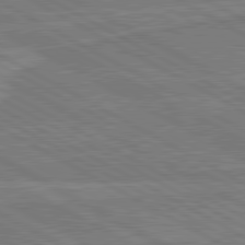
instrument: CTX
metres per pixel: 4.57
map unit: lApd
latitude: 80.7813
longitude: 168.6707
